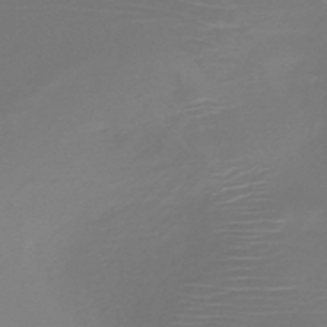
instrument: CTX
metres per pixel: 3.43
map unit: HNb
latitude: -47.7288
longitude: -41.8394
